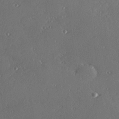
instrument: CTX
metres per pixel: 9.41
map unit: Hve
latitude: 27.1592
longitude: -90.9514
